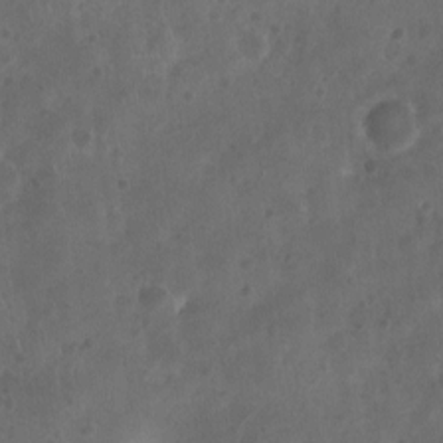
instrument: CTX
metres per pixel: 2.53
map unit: Nhu
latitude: -10.5007
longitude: -21.2915
